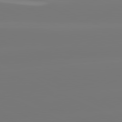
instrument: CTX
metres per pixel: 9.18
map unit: lApd
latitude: 81.5182
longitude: -148.9325
